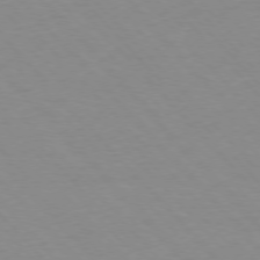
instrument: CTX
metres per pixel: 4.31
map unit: Ap
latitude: -77.0109
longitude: -88.1011
